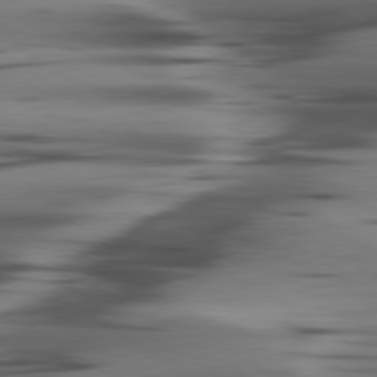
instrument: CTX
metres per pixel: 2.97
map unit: lApd
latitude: 80.3845
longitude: -121.3482
